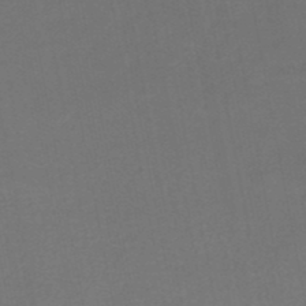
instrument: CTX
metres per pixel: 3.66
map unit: HNhu
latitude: -49.3321
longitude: 100.1605
